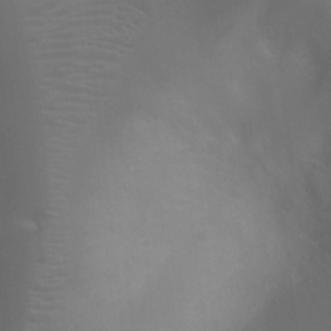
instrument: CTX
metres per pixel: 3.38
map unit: Ht
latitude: 2.1955
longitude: -22.3656
